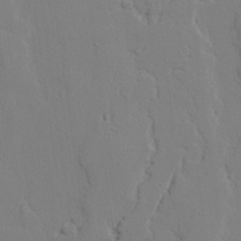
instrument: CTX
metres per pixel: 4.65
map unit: lAvf
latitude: 25.3481
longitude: -109.6882
